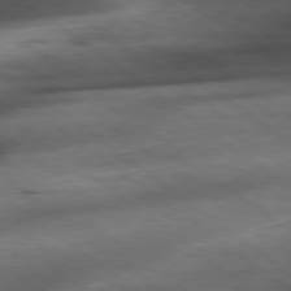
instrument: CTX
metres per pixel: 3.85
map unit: Ap
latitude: -79.1809
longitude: -91.9717
